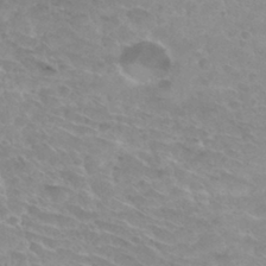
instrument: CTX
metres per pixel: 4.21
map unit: Hto
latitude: 31.6883
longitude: -47.8962
